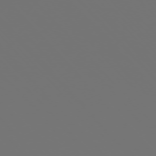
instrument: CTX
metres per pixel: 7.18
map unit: Ap
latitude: -76.2362
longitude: -63.0837
